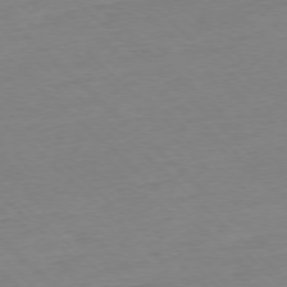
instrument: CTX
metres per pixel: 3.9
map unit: Ap
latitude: -77.1809
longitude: -97.4048
